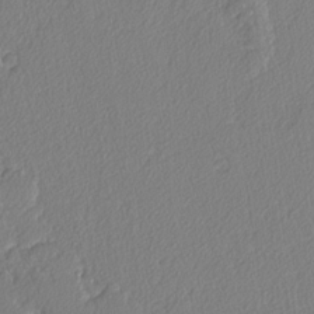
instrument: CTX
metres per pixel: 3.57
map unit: lAvf
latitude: -5.1620
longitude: -108.3656
